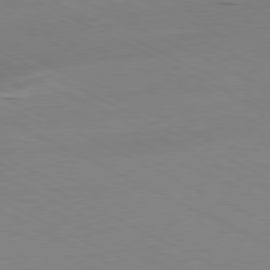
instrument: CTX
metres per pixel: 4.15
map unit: Ap
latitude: -80.7463
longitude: -94.3656
